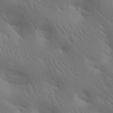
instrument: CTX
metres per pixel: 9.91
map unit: lAa
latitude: 21.1781
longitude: -138.3845
